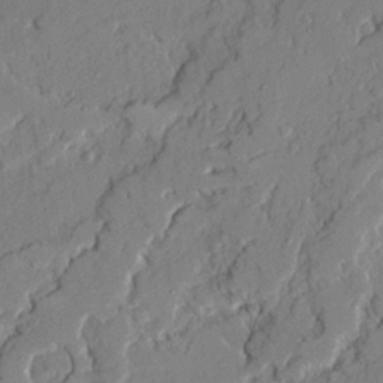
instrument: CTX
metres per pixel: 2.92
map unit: Ave
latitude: 21.5371
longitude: -129.3293
